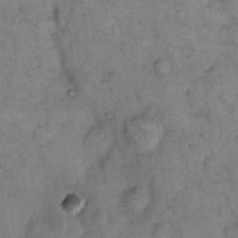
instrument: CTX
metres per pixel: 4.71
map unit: eHh
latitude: 15.5372
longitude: -65.0647
